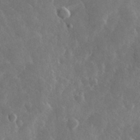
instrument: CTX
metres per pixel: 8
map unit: lHvf
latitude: 33.8961
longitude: -87.4237
